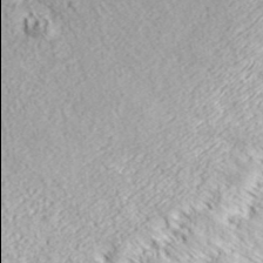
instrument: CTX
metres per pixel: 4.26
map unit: ANa
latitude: 36.4034
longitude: 18.0094
